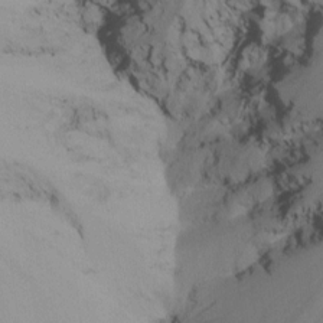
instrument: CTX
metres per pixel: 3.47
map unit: Nhu
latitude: -8.6329
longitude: -50.8758
